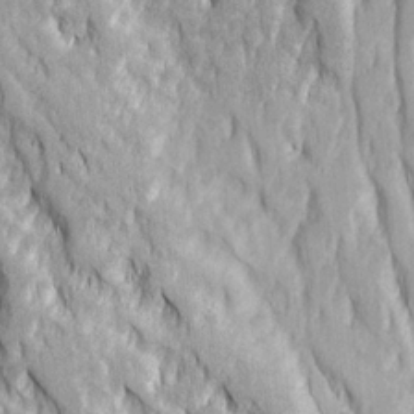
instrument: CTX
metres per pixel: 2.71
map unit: Ave
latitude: 23.2159
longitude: -133.5182
